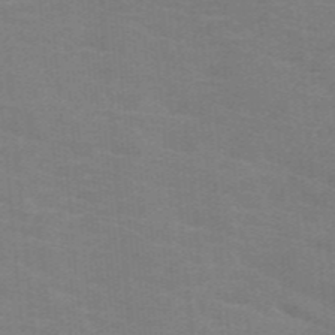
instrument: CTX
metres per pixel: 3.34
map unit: HNb
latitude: -46.1605
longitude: -46.2523
